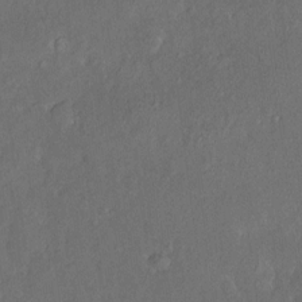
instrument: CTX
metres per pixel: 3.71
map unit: HNhu
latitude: 6.2711
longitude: 3.3509
